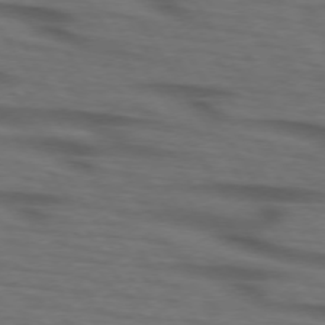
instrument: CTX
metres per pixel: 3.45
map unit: lApd
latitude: 73.5749
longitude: -73.8962
